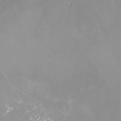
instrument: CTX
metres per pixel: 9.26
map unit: Htu
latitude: -13.4832
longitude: -46.6680
